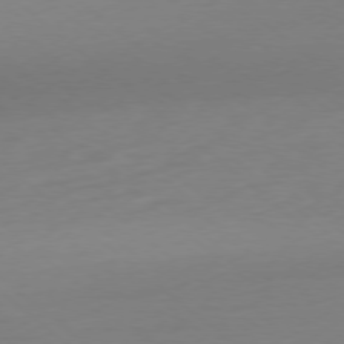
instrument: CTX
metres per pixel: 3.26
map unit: Ap
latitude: -78.3873
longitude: -99.4048
